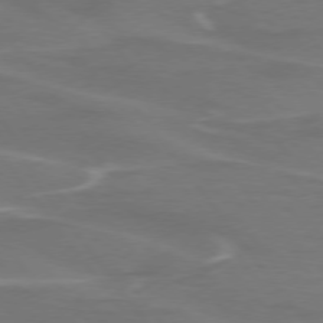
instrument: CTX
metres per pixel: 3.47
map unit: lApd
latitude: 74.9325
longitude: -62.7247
